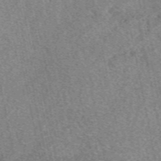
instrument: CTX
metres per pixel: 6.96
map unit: eAb
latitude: 49.1592
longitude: 109.2754
